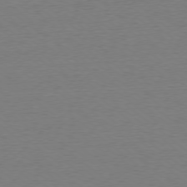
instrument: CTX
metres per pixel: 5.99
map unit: Ap
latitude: -78.4251
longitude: -82.4034
